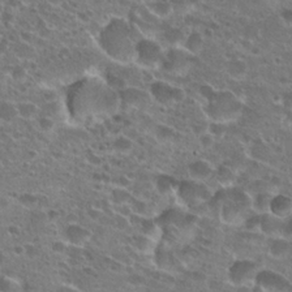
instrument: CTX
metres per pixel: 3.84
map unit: Hto
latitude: 22.1389
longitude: -41.6693
